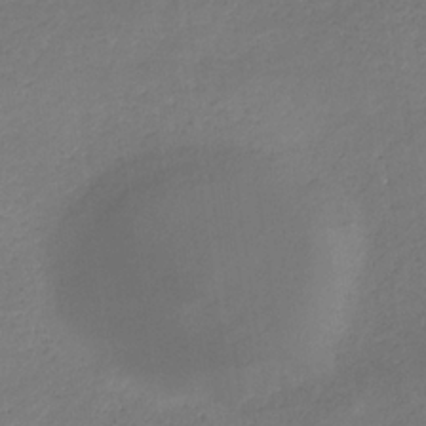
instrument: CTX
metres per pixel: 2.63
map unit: eHb
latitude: -32.7464
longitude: 70.5196
